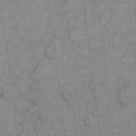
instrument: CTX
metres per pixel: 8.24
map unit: eHh
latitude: 9.3482
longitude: -66.0444
